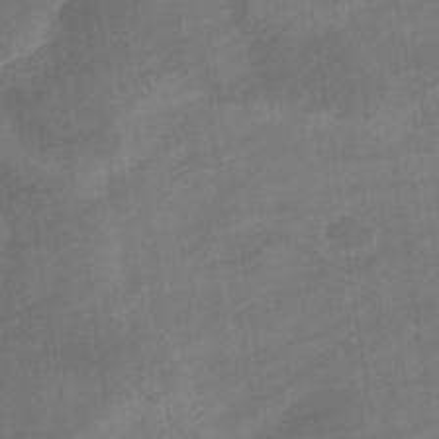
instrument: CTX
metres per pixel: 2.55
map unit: eHb
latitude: -33.3321
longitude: 72.7463
